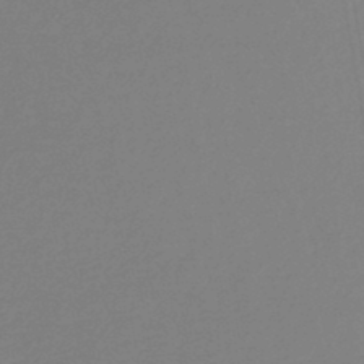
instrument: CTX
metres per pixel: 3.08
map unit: lHb
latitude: -44.9353
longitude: 60.8219
